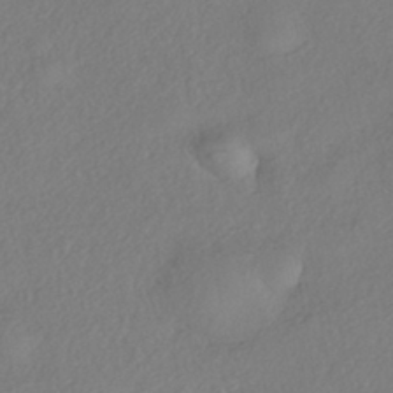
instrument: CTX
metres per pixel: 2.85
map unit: eHh
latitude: -42.0849
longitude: 118.8408
